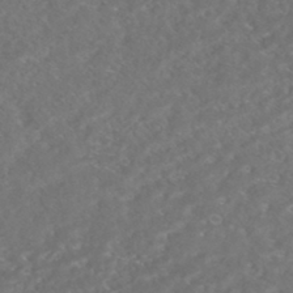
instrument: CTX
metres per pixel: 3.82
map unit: HNhu
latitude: -45.6911
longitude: 100.6329
